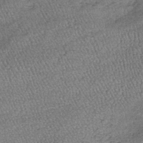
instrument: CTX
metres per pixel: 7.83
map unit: lHb
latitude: -39.1809
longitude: 67.8234
